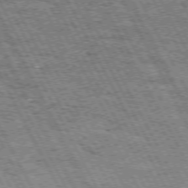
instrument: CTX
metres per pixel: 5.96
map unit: Hpe
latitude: 72.2334
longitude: -124.9891
